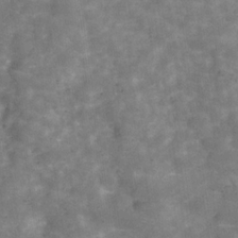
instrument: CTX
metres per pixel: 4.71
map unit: Hve
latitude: -30.1228
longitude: 93.7100
